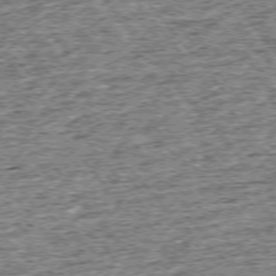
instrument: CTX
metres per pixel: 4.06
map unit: Ap
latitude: -75.5211
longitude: -91.5560
